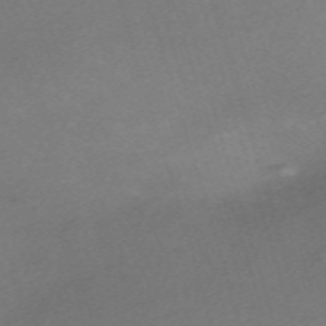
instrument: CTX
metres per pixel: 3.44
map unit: eHh
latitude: -61.9745
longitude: 49.3888
